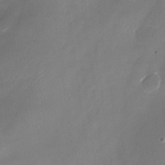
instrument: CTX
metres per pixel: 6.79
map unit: Nhu
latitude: -24.6140
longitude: -70.8947
